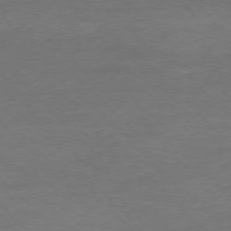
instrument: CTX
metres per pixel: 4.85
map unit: Ap
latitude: -77.5210
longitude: -71.4615
